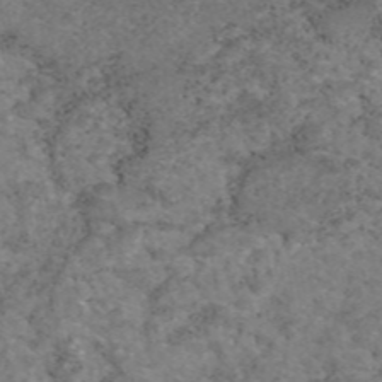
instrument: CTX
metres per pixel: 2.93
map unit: eAb
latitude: 47.5938
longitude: 113.3132
